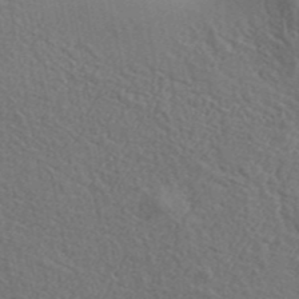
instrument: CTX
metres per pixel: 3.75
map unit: Aa
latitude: 33.9150
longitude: -133.9150
